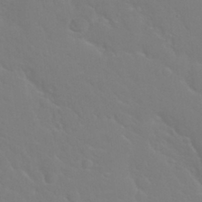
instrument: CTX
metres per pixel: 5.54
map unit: Nhu
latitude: 29.0647
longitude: -52.1956
